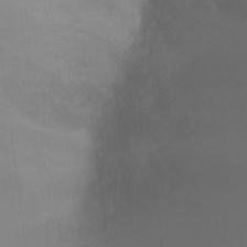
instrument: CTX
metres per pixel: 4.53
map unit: Ht
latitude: -4.9352
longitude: -27.6505
